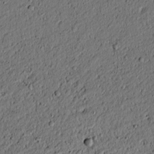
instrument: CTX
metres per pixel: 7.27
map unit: lAvf
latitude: 4.0255
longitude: 168.0661
